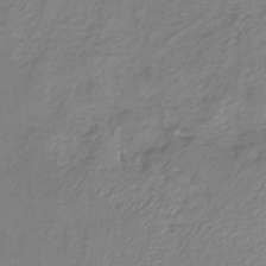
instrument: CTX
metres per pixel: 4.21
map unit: HNb
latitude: -34.8786
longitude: 52.0472
